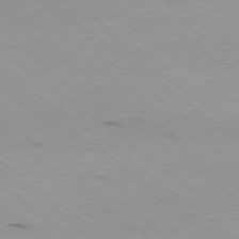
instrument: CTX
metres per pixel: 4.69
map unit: Ap
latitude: -79.1998
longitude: -100.3467
